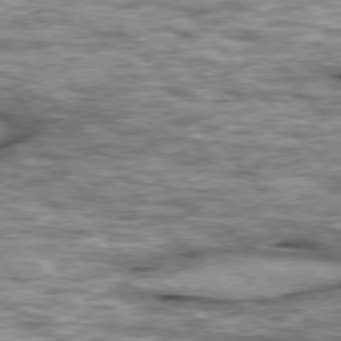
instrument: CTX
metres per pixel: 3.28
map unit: lApd
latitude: 76.5734
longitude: -49.0269
